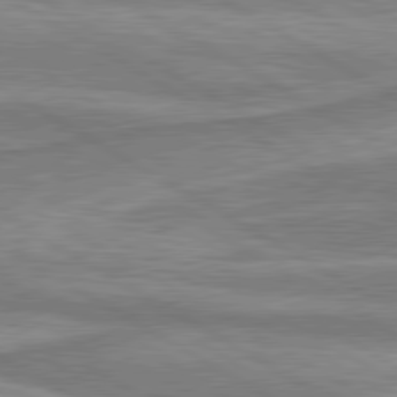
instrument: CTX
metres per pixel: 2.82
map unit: lApd
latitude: 80.2900
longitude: -177.9528
